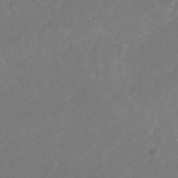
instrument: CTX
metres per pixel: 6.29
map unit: eHb
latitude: -30.3873
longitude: 65.6722
